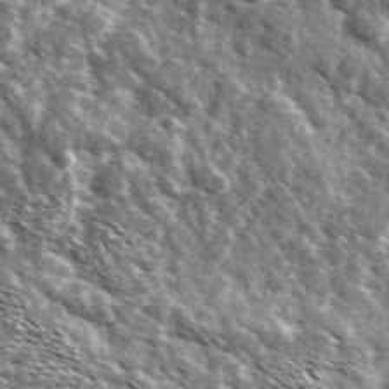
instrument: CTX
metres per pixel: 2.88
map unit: Ave
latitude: 38.1200
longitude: -108.2900
